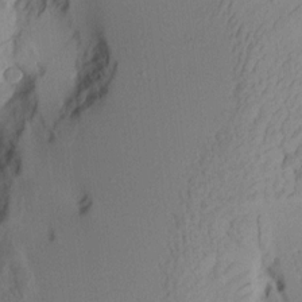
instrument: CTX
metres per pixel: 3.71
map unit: Aa
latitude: 7.6883
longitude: -128.0444
